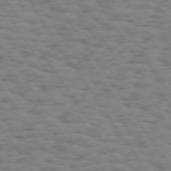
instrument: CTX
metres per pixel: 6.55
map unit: Hpe
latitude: 73.8017
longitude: -134.1955
